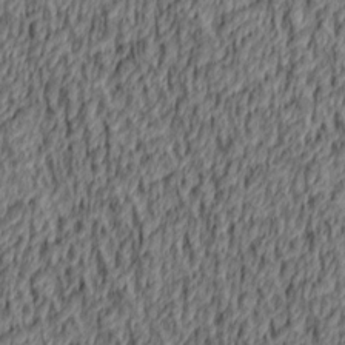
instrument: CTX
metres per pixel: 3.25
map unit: lAa
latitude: 4.6301
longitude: -114.8946
